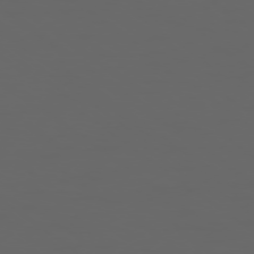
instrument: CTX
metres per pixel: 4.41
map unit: Ap
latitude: -77.8422
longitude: -75.5560
